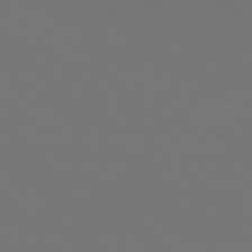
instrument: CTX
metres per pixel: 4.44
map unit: Hpe
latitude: 76.7624
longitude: -135.6694
